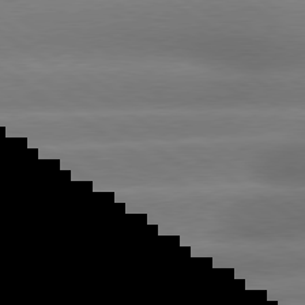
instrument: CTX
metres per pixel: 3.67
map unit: lApd
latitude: 79.2915
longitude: -135.2159
